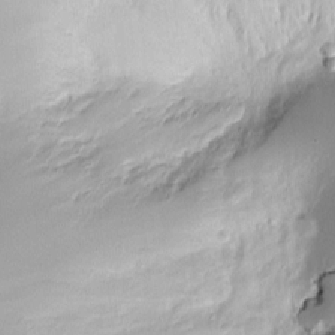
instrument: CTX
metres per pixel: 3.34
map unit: Nve
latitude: -7.9745
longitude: 173.0675
